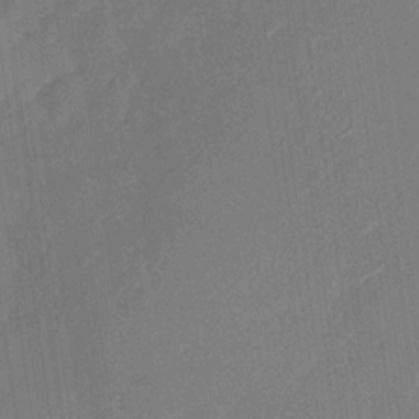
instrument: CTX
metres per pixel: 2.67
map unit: Nhu
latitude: -28.7463
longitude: -75.1025
